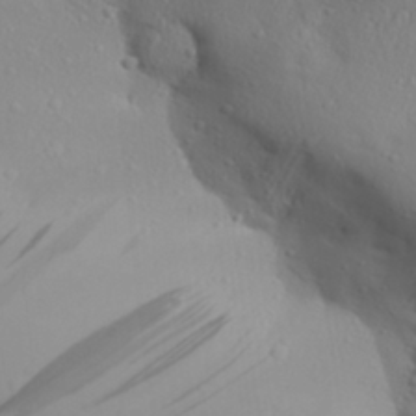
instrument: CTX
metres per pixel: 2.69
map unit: Aa
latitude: 27.8206
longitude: -132.9514
